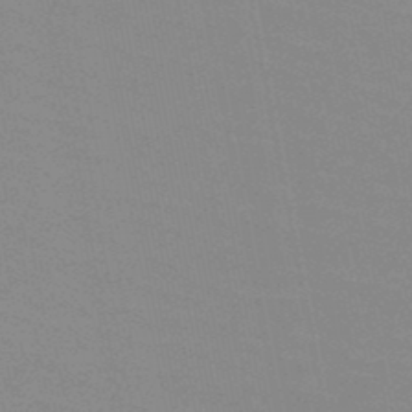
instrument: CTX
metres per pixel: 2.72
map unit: HNb
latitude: -49.3699
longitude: -49.7450
